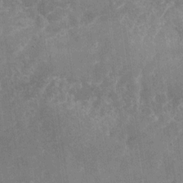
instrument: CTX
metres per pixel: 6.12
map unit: Nhu
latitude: -28.2173
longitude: -75.2537
